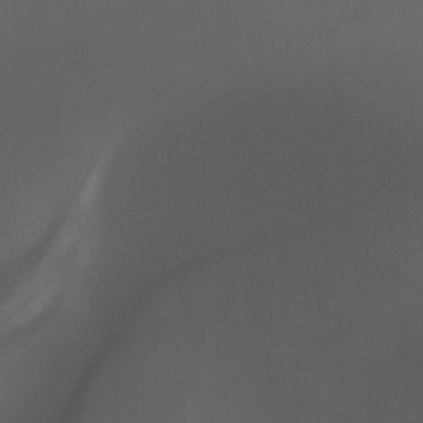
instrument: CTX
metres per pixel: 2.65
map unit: Aa
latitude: -8.9353
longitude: -78.1200
